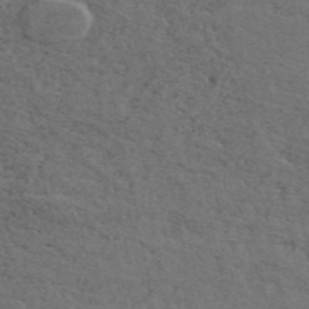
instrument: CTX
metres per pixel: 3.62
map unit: ANa
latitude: 49.9339
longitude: -81.2726
